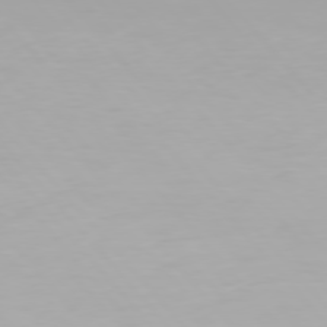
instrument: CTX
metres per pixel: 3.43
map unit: Hpe
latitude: 76.5356
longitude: -135.2726
